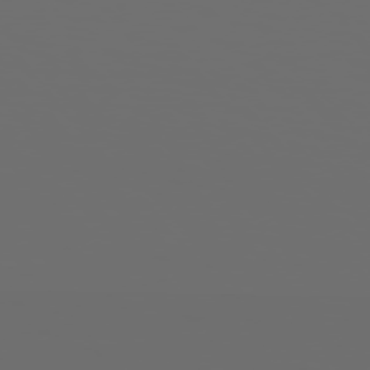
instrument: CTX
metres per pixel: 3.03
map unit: Hpe
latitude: 75.3482
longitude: -128.0444
